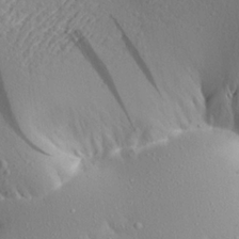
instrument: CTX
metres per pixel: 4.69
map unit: Aa
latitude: 20.2901
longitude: -148.3467
